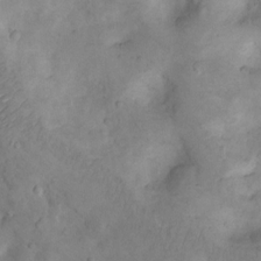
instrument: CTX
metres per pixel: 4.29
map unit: Nhu
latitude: 8.5546
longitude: -22.7246
